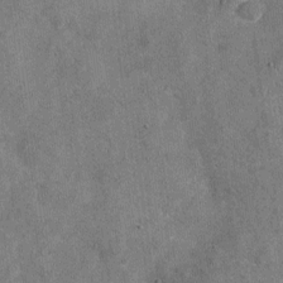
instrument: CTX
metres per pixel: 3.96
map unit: Nhu
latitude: -18.3117
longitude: -56.2900
